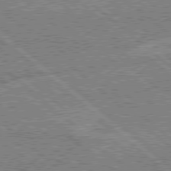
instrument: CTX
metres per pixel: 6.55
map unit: Hpe
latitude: 78.3468
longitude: -159.7639
